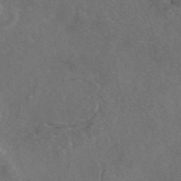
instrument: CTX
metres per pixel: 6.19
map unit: eAb
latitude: 46.3845
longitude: 112.1984
